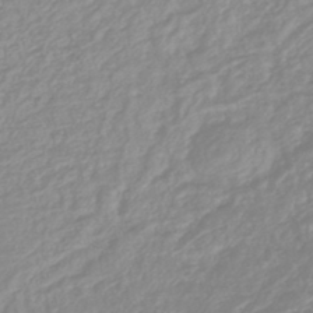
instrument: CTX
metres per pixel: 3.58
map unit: lHb
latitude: -44.2362
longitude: 76.0661
